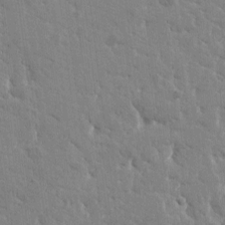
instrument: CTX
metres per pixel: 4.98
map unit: Htu
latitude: -1.4455
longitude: 176.2928
